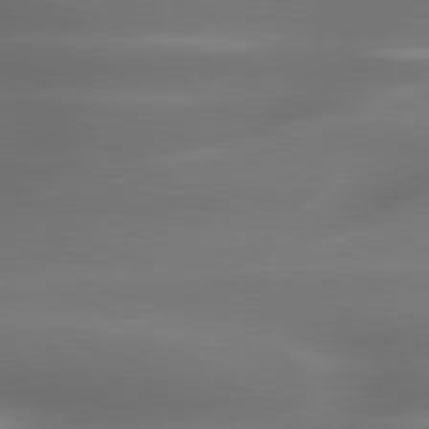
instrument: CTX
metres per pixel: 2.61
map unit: lApd
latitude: 80.0822
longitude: -138.4223
